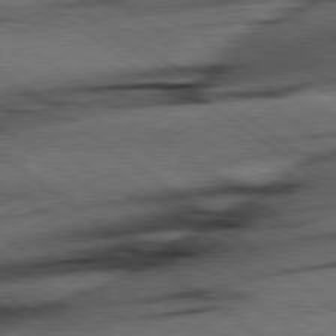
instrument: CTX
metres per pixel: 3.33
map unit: Hpe
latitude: 78.6302
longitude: -155.2348
